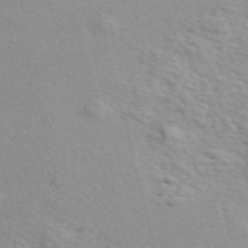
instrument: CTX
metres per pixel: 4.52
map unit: ANa
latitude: 51.5938
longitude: -71.4048
